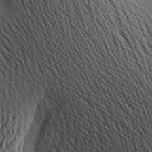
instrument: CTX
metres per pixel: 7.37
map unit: Aa
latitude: 19.2726
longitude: -144.2333
